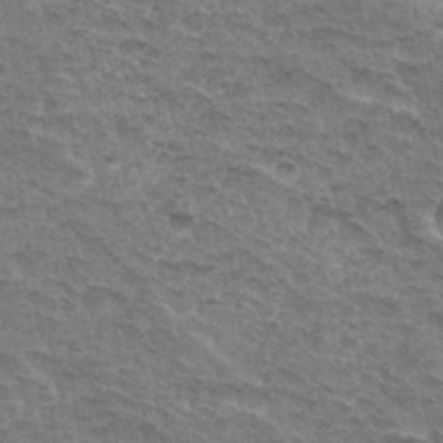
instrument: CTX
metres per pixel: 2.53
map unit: Hto
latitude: 32.8380
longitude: -46.9136
